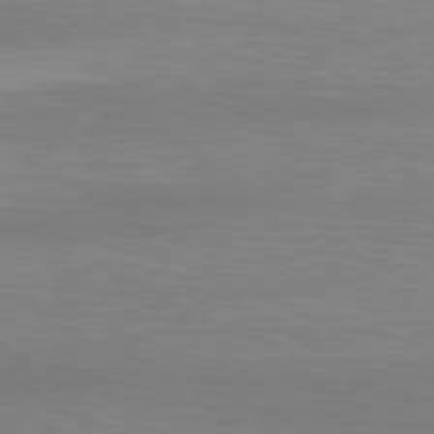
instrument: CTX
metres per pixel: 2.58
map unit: Ap
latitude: -78.4629
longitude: -96.8380
